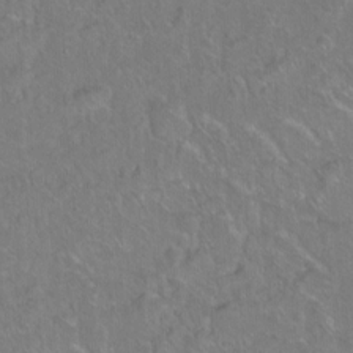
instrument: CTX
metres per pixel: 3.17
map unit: Hto
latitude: -6.7841
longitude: -37.6694
